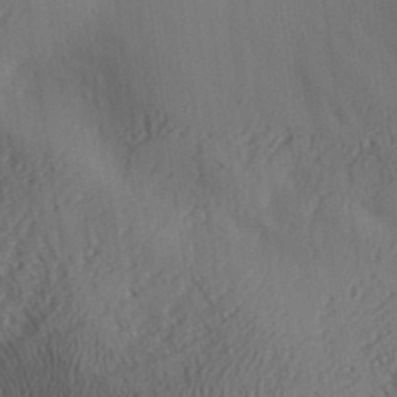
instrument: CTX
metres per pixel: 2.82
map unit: Aa
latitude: 30.4979
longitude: -140.7246
